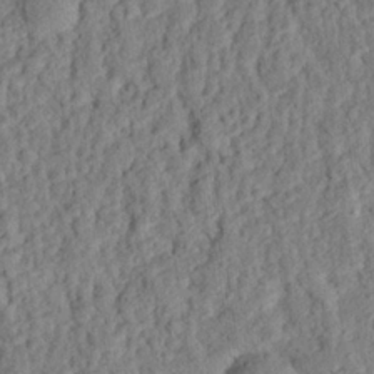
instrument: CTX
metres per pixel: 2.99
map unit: eHh
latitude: 25.9150
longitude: -79.0648
